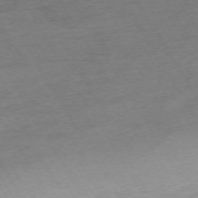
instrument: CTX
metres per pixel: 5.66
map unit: Ap
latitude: -73.2187
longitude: -69.1214
